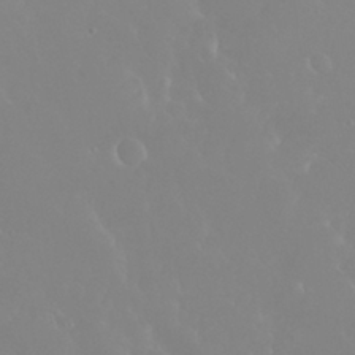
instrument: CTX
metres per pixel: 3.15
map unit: Nhu
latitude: 30.1011
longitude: -57.4237
